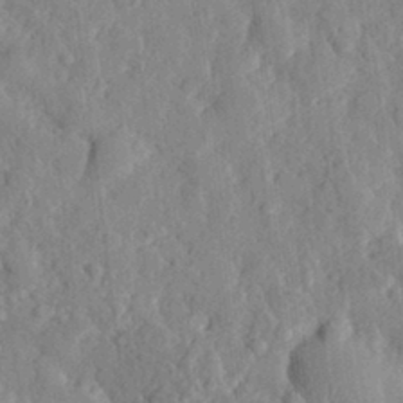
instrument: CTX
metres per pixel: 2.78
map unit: eHh
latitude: 28.2522
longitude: -76.6301
